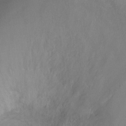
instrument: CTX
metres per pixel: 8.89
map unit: Ht
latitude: -4.8408
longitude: -19.5938
